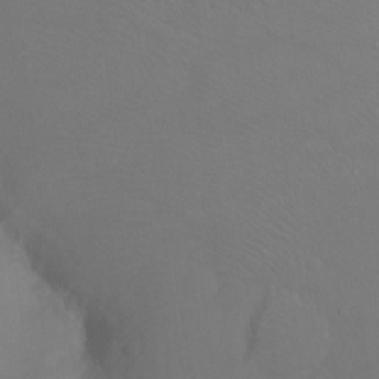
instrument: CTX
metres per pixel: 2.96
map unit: Ht
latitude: -7.8989
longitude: -37.1592
